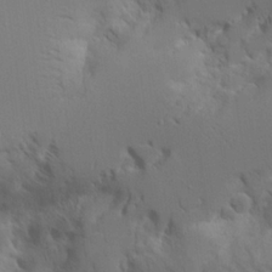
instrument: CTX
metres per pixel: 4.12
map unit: Aa
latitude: 21.8395
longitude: -124.2900
